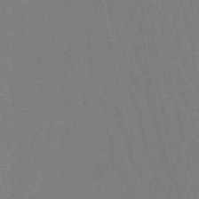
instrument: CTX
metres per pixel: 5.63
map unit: eHb
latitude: -50.7463
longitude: 78.3306
